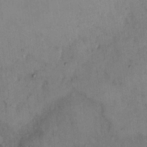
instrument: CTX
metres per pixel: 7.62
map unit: Hto
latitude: 12.3467
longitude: -61.1025
